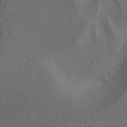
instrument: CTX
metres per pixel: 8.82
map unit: Ave
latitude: 21.5182
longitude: -137.5749
